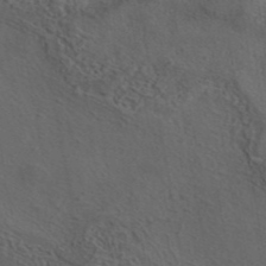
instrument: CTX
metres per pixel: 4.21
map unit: eAb
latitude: 43.8206
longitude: 103.7100
